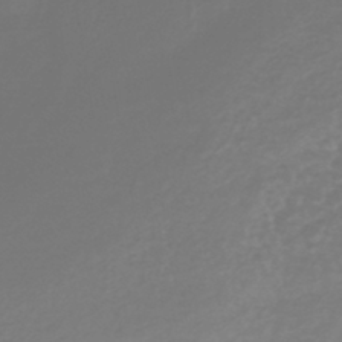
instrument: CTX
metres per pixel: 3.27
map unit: lHb
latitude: -40.5196
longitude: 72.1228
